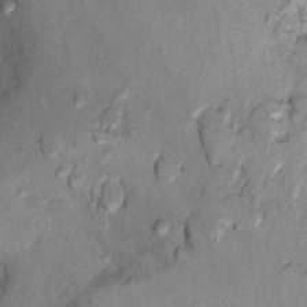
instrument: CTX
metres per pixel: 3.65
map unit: Ht
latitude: 11.7072
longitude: -32.0822
